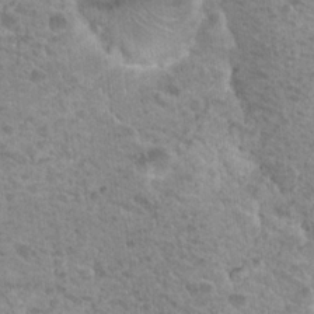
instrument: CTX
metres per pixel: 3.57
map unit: Nhu
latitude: 19.0836
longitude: -31.7639
